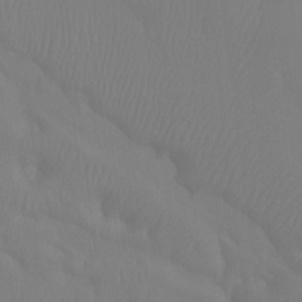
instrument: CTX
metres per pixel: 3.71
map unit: Htu
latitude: -14.0661
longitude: -44.6679
